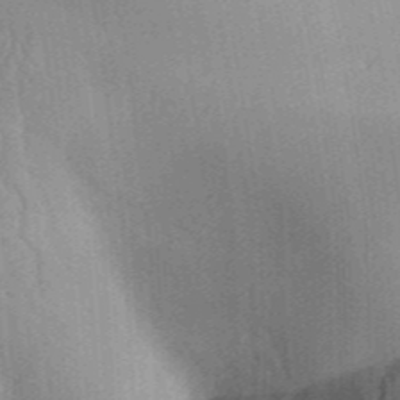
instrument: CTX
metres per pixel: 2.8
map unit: Aa
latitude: 31.5749
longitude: -142.0633
